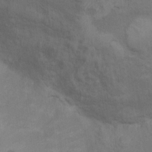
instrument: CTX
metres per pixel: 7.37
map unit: Nhu
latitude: 10.0633
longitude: -25.5182
